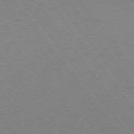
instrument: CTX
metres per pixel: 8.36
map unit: Ap
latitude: -74.8597
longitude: -69.8583
